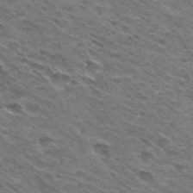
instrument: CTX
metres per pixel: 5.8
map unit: Hto
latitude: 30.8380
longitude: -45.1970
